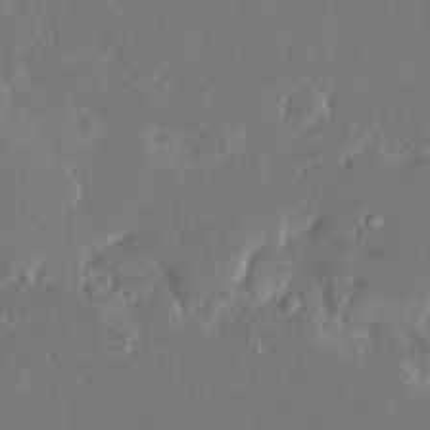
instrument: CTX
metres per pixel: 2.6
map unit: Ave
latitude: 17.2159
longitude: -140.5356
